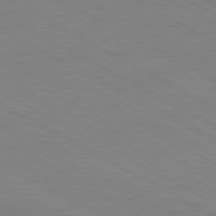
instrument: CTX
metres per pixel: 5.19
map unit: Hpe
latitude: -80.9731
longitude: 17.1620
